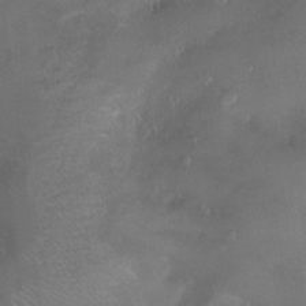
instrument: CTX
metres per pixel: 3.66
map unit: Hve
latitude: -11.5399
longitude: 174.6518
